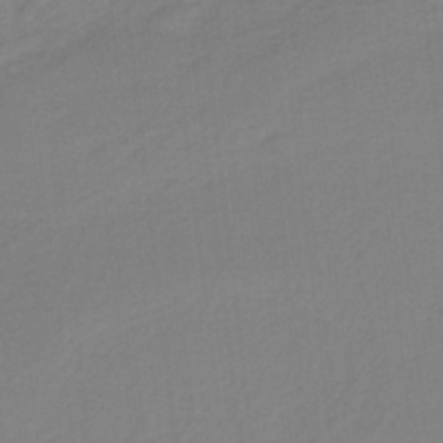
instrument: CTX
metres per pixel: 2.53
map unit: HNb
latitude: -36.9352
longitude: 55.9178
